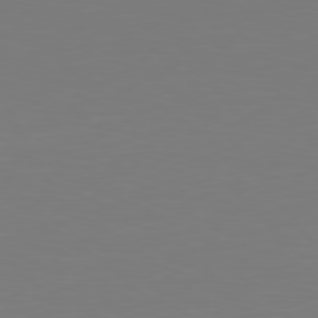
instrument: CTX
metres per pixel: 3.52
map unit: Hpe
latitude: 77.5749
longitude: -176.2900
